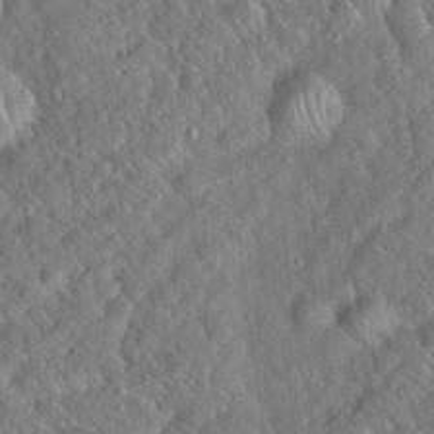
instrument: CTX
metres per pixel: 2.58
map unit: Hto
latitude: 19.1592
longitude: -52.8002
